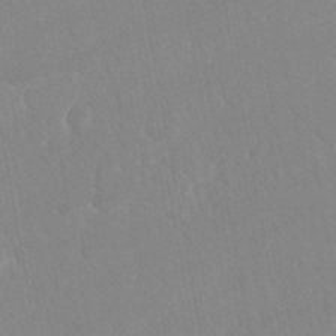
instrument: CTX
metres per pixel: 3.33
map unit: ANa
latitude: -44.9731
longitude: 104.2361
